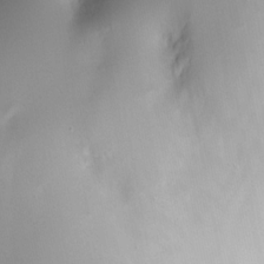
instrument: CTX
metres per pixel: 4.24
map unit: Nhe
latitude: -34.3873
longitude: -144.5357
